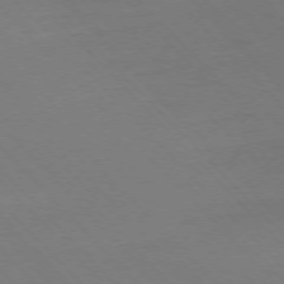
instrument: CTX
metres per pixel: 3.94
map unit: Ap
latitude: -76.6330
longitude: -85.7828
